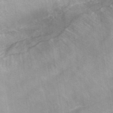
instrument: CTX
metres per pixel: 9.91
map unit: eAb
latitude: 45.2915
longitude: 127.0297
